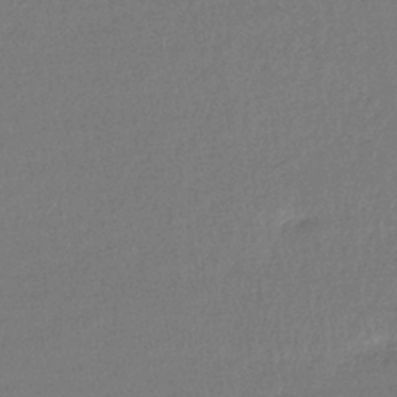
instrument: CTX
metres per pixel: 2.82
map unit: lHb
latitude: -41.2376
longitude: 69.5399
